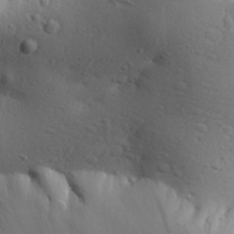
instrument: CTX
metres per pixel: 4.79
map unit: Aa
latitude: 31.1215
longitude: -143.5938
